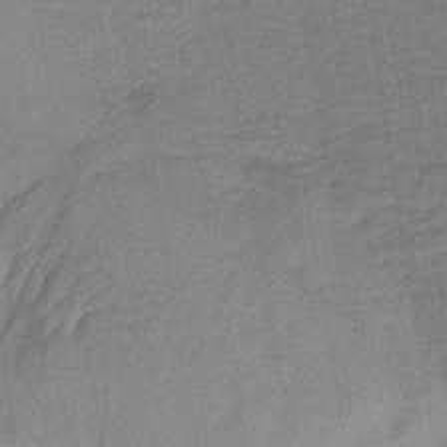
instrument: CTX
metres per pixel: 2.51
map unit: lHb
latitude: -35.0486
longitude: 71.1242
